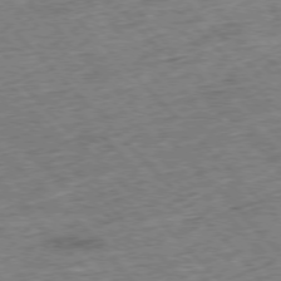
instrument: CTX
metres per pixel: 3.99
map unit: Hpe
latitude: -77.1431
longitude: -16.0255
